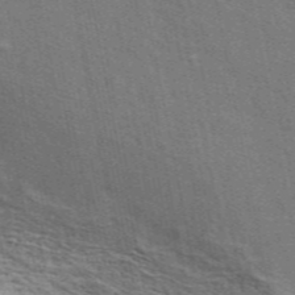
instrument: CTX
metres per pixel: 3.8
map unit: ANa
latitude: 49.4804
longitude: -75.5938
